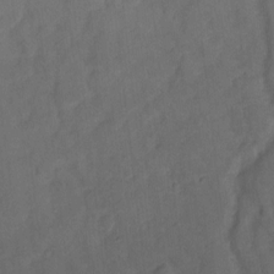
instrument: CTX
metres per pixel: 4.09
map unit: Ht
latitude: -2.2739
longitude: -33.1025
